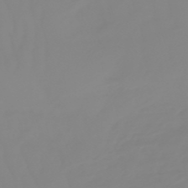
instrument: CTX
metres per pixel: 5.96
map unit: lHb
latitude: -49.2565
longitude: 81.7856
